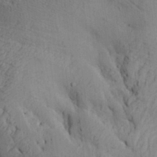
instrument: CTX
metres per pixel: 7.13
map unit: Aa
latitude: 28.1011
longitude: -134.1766
